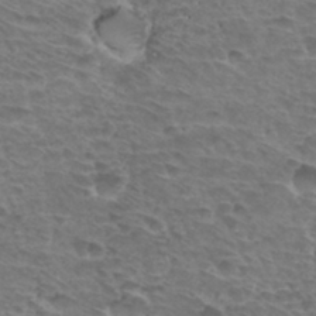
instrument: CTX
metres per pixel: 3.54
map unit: Hto
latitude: 33.9339
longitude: -44.4601
